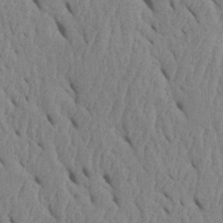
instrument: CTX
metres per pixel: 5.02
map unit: Htu
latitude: 1.7827
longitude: 148.8408
